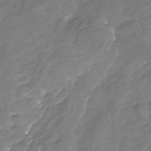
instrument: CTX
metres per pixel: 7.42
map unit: Nhu
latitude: -24.5196
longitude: -56.8946
